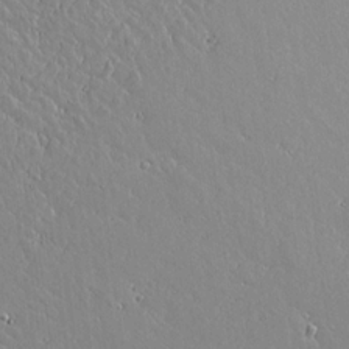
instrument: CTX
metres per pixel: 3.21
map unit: lAvf
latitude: 16.4790
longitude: -127.4238
